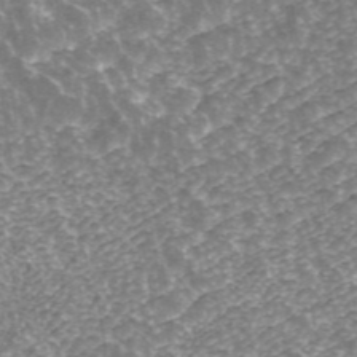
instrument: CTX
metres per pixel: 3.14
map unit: ANa
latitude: 43.6505
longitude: 24.8786
